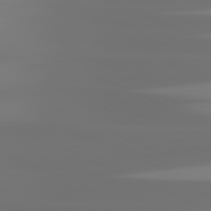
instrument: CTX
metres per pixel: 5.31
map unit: lApd
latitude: 81.4048
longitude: -137.5560
